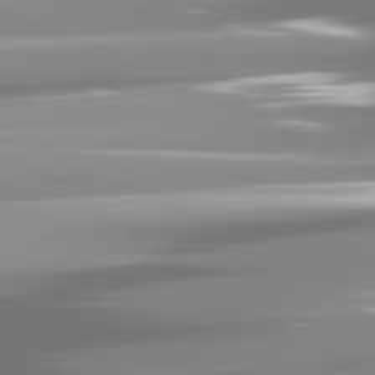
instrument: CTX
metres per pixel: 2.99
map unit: lApd
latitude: 81.8016
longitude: -138.4034
